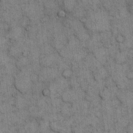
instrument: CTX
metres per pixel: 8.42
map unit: eHh
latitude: 15.8395
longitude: -65.7827
